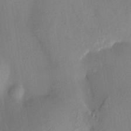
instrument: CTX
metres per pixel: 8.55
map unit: HNhu
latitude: 13.6127
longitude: 11.0487
